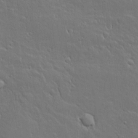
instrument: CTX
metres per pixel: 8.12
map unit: Aa
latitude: 11.9339
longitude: -125.6316
